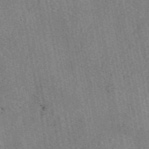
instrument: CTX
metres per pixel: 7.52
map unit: eAb
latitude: 48.5924
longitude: 104.1039
